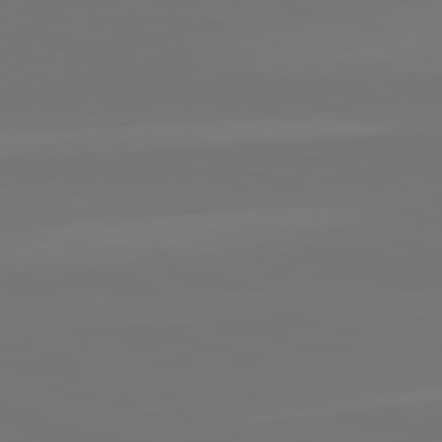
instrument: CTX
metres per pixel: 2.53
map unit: lApd
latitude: 82.1766
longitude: 144.7652
